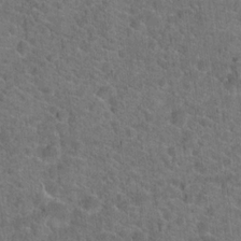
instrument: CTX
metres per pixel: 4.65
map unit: Hto
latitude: 19.5749
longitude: -43.4993
